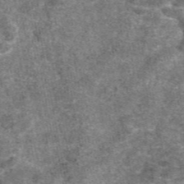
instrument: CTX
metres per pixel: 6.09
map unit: eAb
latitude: 47.3104
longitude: 106.8975
